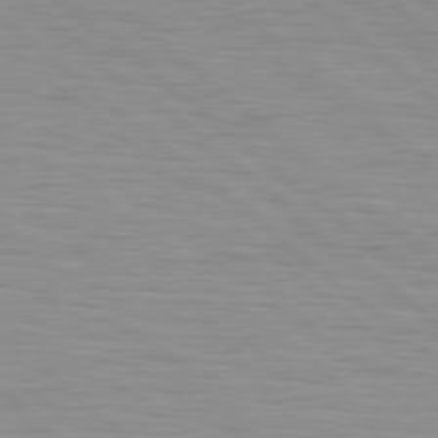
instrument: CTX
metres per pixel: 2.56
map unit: Hpe
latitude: 78.9136
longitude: -140.2522
